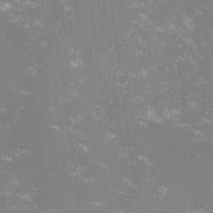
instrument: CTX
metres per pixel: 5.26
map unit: lHvf
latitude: -14.5385
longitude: -100.3845
